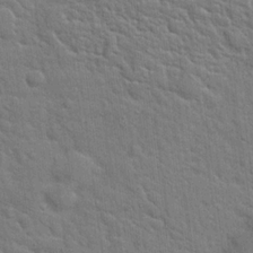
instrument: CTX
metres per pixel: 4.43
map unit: Hto
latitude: 19.5182
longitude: -51.8583
